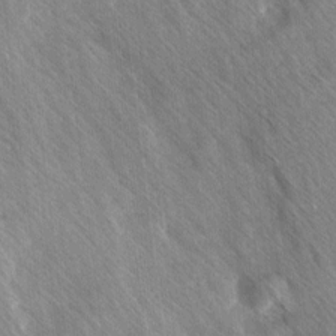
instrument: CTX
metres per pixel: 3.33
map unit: Ave
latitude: 8.2712
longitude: -104.8380
